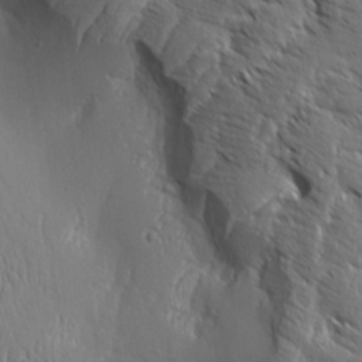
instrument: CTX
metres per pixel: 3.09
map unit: Aa
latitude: 8.3845
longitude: -132.3845
